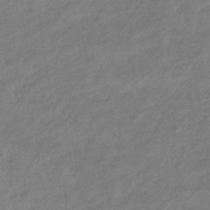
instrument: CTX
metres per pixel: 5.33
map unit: eHb
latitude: -41.2943
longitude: 83.5210
